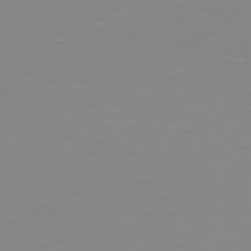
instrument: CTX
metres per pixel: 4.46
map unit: lApd
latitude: 79.6694
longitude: -124.6112
